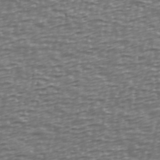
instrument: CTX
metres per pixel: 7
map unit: Ave
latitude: 40.5167
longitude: -112.8002
